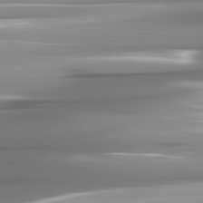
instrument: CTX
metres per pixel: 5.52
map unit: lApd
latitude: 81.6883
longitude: -141.9528
